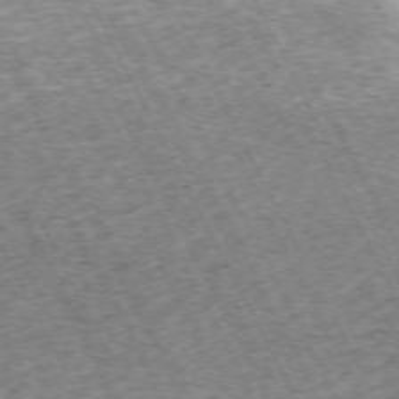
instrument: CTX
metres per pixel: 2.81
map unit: Hpe
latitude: -71.5966
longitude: 11.7100
